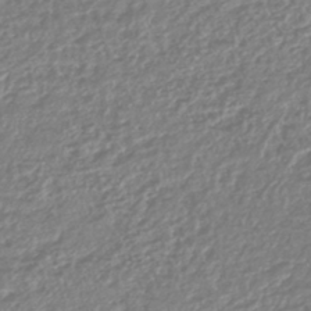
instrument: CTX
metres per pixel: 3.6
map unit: lHb
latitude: -43.0297
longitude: 70.8975
